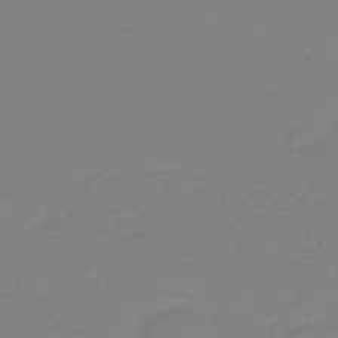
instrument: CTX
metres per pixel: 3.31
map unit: HNb
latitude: -45.4832
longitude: 53.6532
